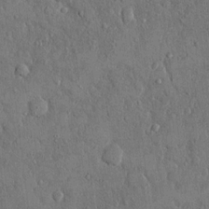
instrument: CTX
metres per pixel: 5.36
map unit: eHh
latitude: 14.8002
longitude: -68.2712
